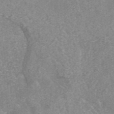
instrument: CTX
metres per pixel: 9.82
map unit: ANa
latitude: 42.8191
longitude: 26.3117
